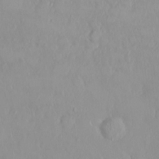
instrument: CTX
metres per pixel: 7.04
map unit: HNhu
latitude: 2.6490
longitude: 7.0675
